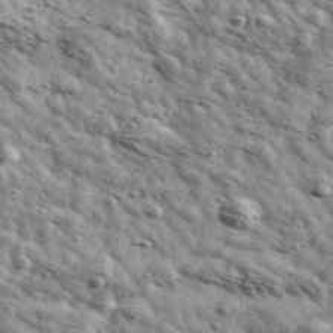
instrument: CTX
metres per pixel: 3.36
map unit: Ave
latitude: 41.5371
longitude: -107.3860
